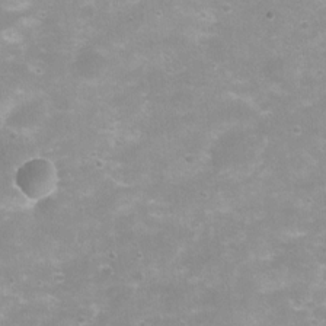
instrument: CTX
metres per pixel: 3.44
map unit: Ht
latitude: 4.6868
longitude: -20.8191
